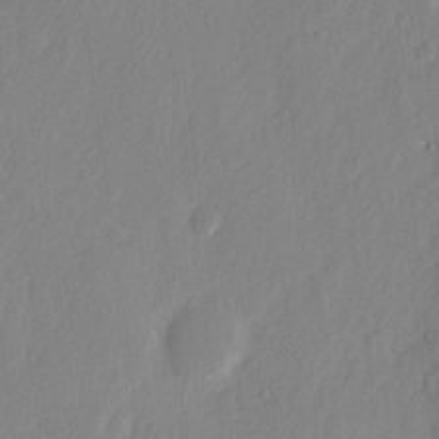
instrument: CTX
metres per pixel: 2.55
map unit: eHh
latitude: 2.8947
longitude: -77.6316
